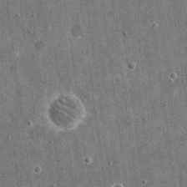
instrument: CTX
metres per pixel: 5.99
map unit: eHh
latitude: 20.1011
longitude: -65.8016
